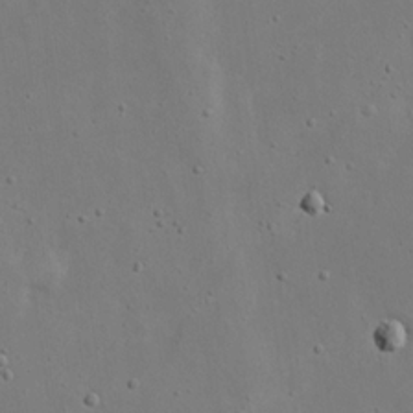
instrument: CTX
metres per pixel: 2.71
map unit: eHh
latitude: 19.9339
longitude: -71.7449
